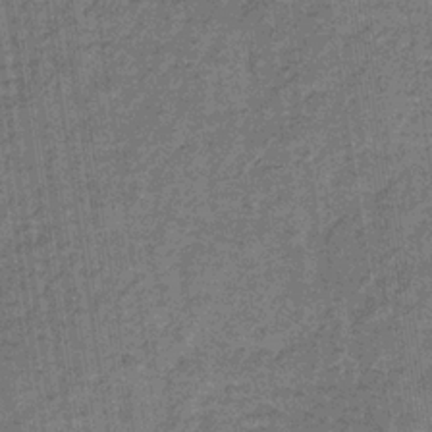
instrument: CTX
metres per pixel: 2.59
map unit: HNb
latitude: -32.3307
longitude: 58.1416
